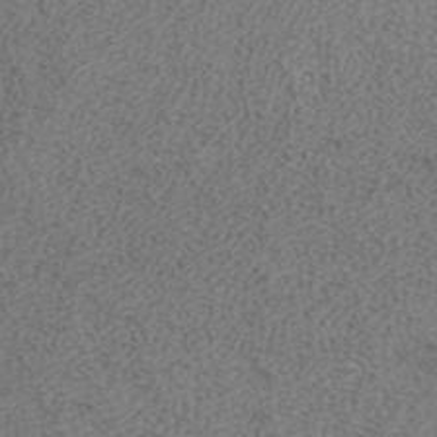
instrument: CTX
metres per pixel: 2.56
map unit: ANa
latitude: 37.8017
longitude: 17.1809
